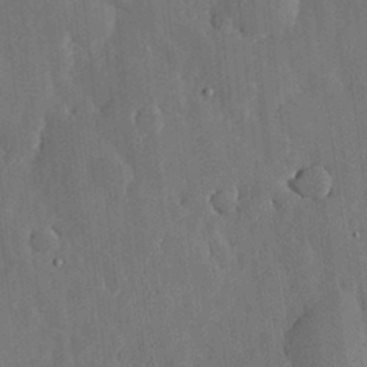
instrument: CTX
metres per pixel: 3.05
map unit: lHvf
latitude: 18.5168
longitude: -112.9325
